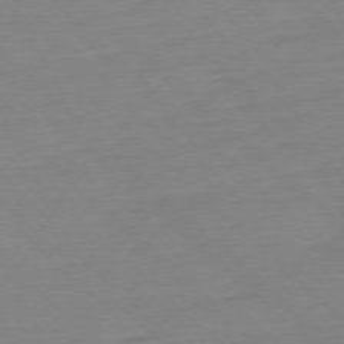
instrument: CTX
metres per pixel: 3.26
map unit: Ap
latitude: -77.3321
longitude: -97.6694
